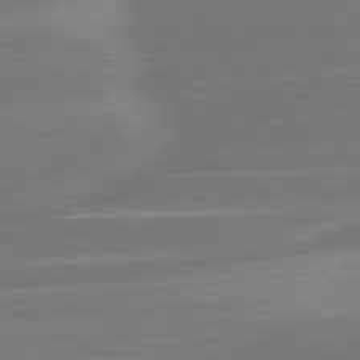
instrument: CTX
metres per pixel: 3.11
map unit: lApd
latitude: 81.2915
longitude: -129.2726
